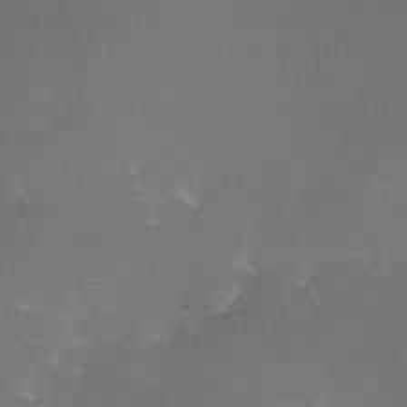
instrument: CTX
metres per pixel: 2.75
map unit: Ht
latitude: -12.5763
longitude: -44.4223
